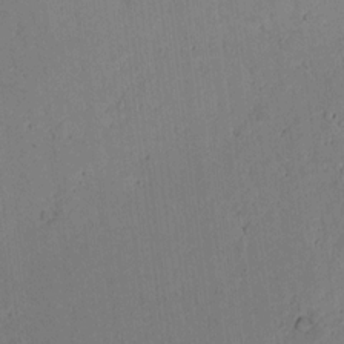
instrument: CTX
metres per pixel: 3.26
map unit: lAvf
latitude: 9.6883
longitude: 167.9178
